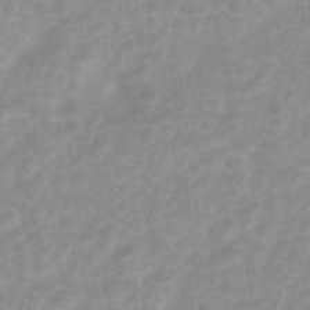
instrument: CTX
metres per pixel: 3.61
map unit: Hto
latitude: 5.7450
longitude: -32.7813
